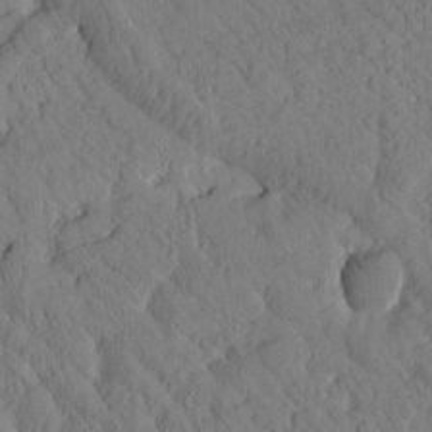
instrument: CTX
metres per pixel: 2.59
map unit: Htu
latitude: 0.5734
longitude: 176.2551
